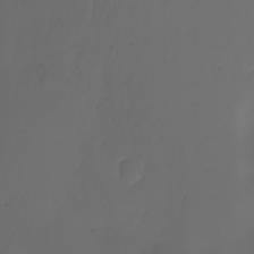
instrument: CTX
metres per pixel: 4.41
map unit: Htu
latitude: -6.4818
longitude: -67.6505
